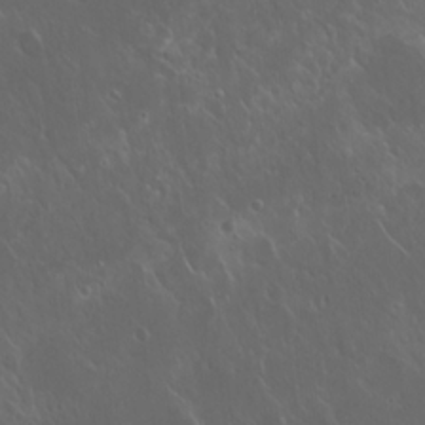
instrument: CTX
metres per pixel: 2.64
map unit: Hto
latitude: 19.6316
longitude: -57.2725
